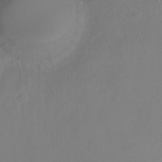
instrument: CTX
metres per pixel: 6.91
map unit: Hto
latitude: -14.0472
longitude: -43.0081
